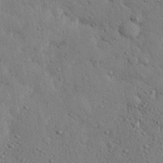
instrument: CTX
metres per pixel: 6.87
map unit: eHh
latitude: 25.5182
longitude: -77.7638
